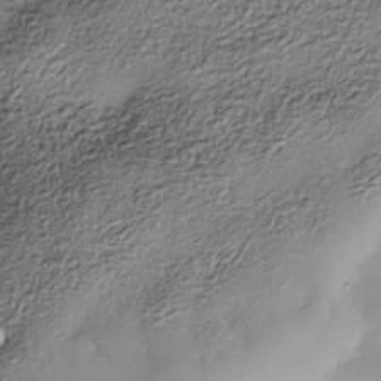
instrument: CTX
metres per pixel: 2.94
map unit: Nhe
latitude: -38.0850
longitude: -147.8962
